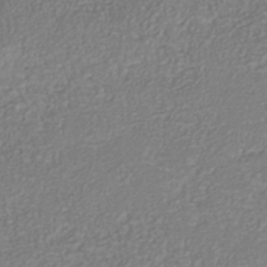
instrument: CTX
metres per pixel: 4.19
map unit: Nhu
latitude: -41.4265
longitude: -84.3278
